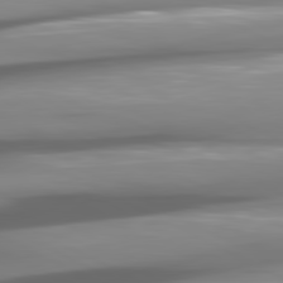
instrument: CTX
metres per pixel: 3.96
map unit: lApd
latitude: 80.9136
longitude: -145.2915
